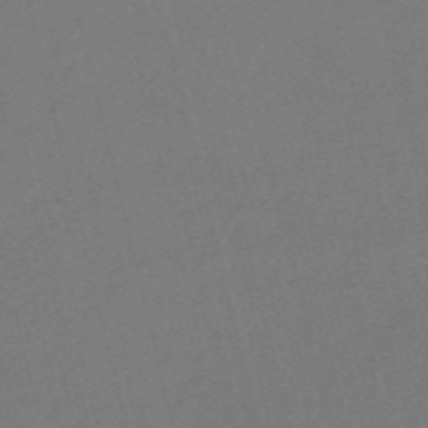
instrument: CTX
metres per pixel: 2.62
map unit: HNb
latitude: -55.5021
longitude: -39.2726
